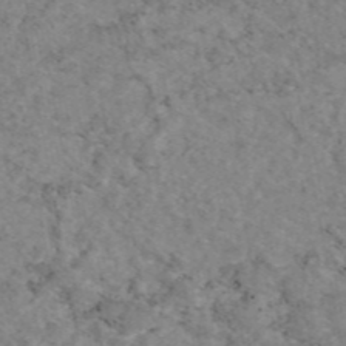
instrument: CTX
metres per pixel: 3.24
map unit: eAb
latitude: 47.2726
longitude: 113.2187
